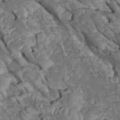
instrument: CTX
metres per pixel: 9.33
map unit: Htu
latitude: 1.4615
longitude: 144.1228
